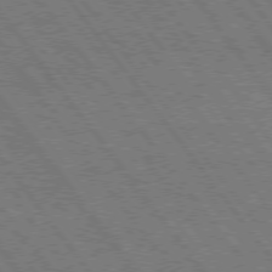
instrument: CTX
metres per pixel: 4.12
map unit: Hpe
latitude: 74.8380
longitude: -149.6505
